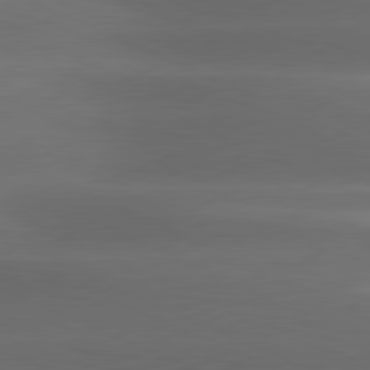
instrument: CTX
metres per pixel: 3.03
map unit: lApd
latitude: 81.1214
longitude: -143.7639
